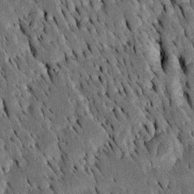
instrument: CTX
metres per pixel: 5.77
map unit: Htu
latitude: -3.2187
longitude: 150.7652
